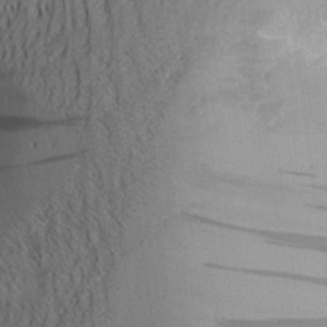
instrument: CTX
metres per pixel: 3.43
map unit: Aa
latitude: 24.4223
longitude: -144.7246
